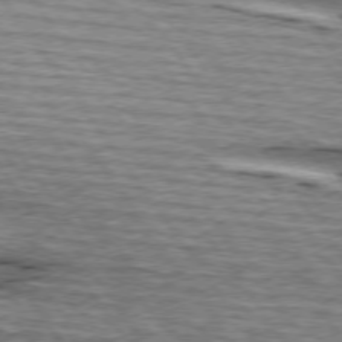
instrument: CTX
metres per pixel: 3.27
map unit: lApd
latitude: 74.5546
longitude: -75.3860
